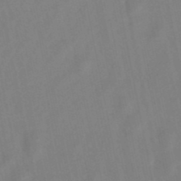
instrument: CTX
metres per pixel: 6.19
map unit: lHb
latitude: -49.3699
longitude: 72.1983
